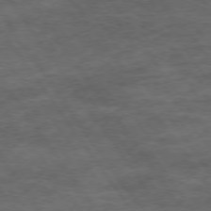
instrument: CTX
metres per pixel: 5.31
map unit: Hpe
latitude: 73.7828
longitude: -143.1214
